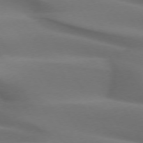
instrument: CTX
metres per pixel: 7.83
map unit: lApd
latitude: 72.9136
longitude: -52.2712
